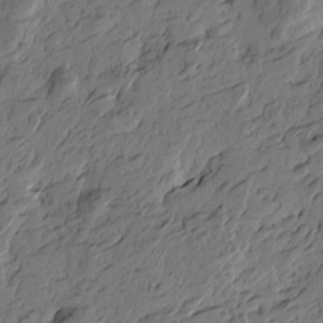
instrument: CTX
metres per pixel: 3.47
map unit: Htu
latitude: -3.8422
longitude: -178.1578
